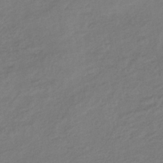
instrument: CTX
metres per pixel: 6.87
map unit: lHb
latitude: -38.0283
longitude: 70.8597
